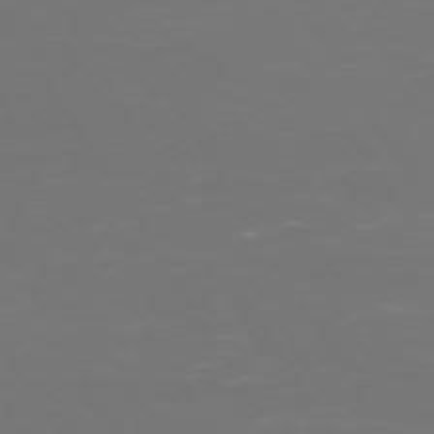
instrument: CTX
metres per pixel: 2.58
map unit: Hpe
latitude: 73.1215
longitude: -126.6491
